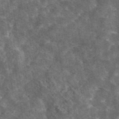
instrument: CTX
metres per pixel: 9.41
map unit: eAb
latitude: 44.8758
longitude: 116.2928
